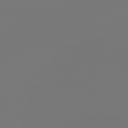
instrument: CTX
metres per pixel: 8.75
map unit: Ap
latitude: -76.5574
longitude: -63.0081
